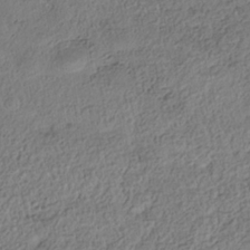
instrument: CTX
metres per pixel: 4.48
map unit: Nhe
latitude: -38.5763
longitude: 138.5952
